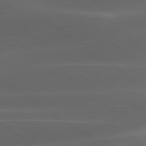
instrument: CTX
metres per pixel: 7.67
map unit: lApd
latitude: 79.0837
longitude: -49.3293
